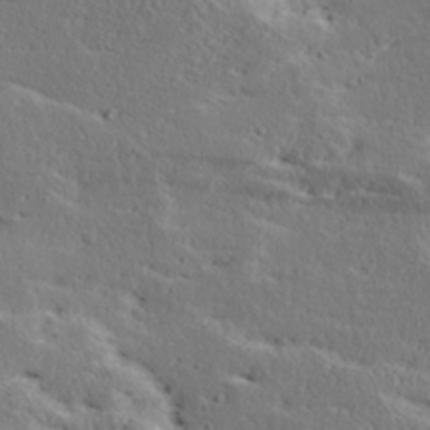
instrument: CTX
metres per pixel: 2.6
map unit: Ave
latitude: 17.1025
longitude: -138.1956
